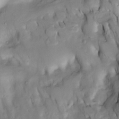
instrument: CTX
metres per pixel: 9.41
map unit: Htu
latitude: -4.3684
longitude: 150.1605
